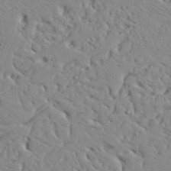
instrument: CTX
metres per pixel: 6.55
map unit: Aa
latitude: 31.8584
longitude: -132.8569
